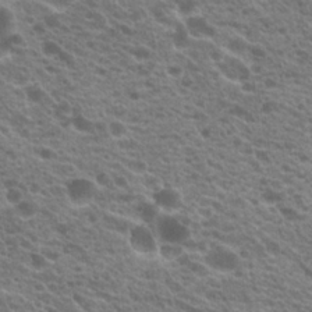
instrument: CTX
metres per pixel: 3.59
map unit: Hto
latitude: 21.0648
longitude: -38.5168
